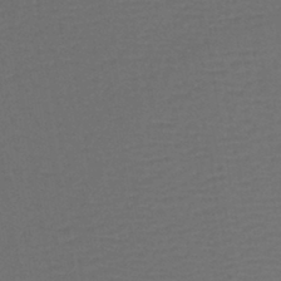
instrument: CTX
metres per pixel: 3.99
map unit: lHb
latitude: -43.4076
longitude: 76.4062
